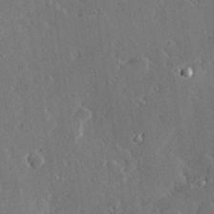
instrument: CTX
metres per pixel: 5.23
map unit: Hve
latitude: 28.4034
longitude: -92.3278
